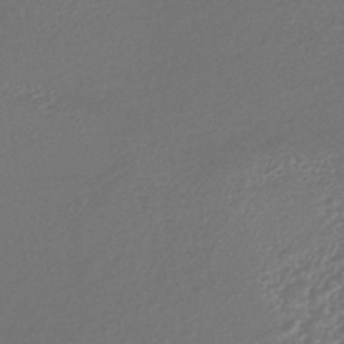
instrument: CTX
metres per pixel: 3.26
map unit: HNhu
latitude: -43.8422
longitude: 89.8989
